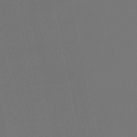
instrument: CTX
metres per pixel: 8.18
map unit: eHb
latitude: -50.9542
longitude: 69.6910
